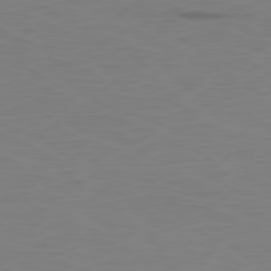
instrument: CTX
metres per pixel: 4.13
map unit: Ap
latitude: -78.9541
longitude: -70.7435
